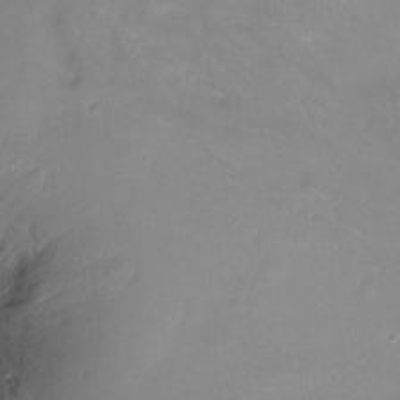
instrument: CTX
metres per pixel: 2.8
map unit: Nhu
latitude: -6.6896
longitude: -44.9891
